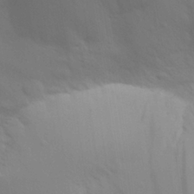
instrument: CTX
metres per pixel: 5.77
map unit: Aa
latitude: 28.8758
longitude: -144.5734
